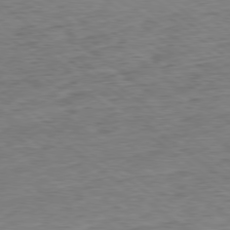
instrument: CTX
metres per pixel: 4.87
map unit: Ap
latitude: -79.0675
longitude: -49.5560
